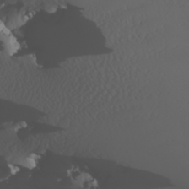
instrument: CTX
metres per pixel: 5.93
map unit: Nhu
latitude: -6.7841
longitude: -96.1011
